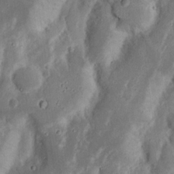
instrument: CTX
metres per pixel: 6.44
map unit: Nhu
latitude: 18.2333
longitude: -73.6505
